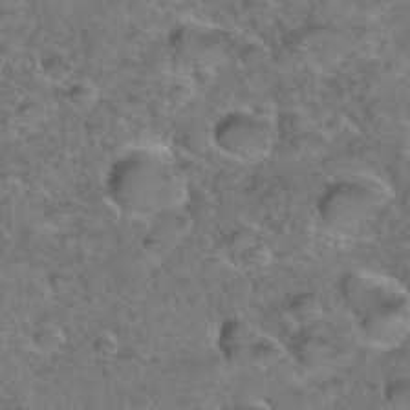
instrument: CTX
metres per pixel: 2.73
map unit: Hto
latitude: 36.0822
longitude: -48.1767
